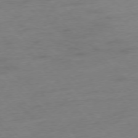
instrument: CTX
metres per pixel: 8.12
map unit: Hpe
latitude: -77.1620
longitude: -14.4790
